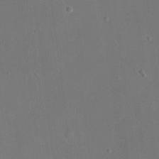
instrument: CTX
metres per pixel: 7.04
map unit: eHh
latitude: 18.4601
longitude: -70.4412
